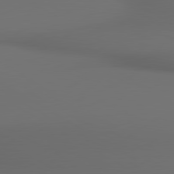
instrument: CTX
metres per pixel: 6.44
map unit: lApd
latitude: 80.6113
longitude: 155.3132
